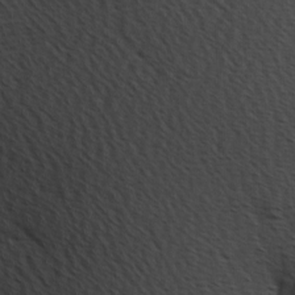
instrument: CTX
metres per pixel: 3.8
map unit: Hve
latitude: 2.2711
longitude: -124.1388
